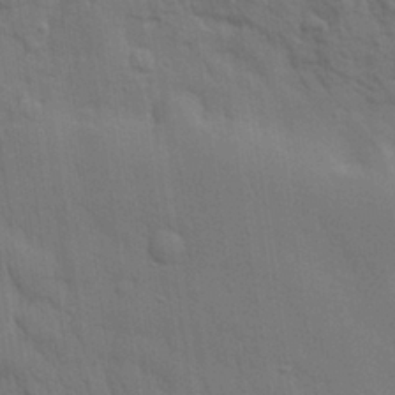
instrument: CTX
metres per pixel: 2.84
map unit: eHh
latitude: 28.9702
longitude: -76.5356
